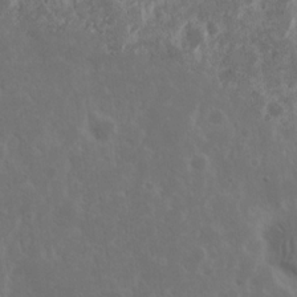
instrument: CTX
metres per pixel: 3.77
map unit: Nhu
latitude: 15.0081
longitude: -73.4805
